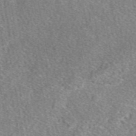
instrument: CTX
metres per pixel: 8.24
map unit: eAb
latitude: 48.0255
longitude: 111.8800
